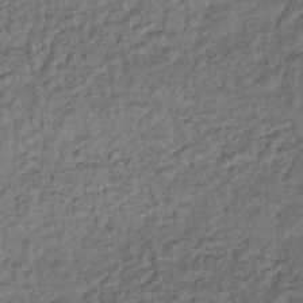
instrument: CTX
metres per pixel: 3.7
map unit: lHb
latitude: -35.8989
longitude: 66.0472
